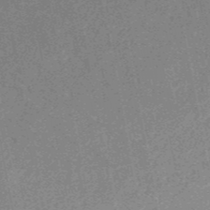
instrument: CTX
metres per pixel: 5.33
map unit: HNb
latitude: -52.0661
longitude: -49.3104
